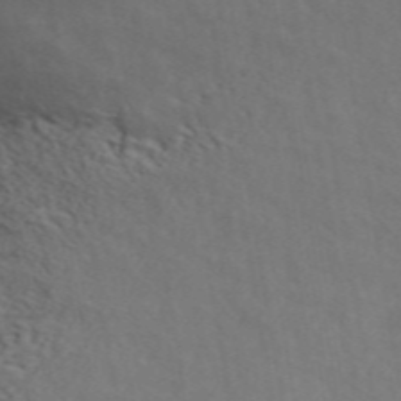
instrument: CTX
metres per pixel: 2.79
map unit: ANa
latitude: 48.5735
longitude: -74.4412
